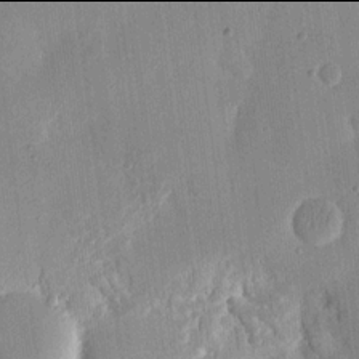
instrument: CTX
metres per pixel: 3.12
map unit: eHh
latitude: 13.9906
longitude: -69.3482
